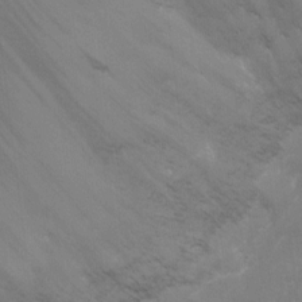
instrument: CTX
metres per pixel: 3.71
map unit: Ht
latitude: -7.2565
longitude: -23.3104
